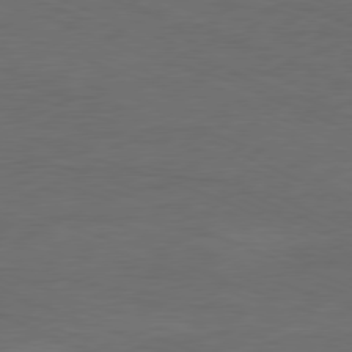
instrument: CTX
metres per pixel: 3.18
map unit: Ap
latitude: -78.1228
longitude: -72.7247
